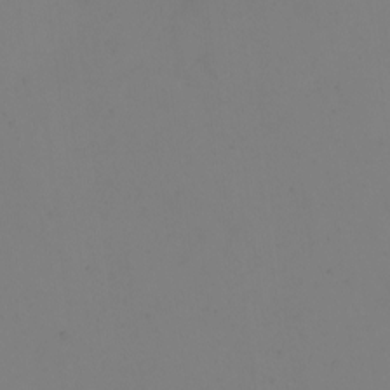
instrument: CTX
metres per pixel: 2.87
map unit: eHh
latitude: -1.9745
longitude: -74.4223
